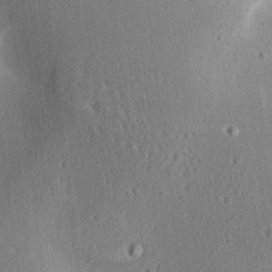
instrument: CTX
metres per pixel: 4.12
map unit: Aa
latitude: 12.5546
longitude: -143.5371
